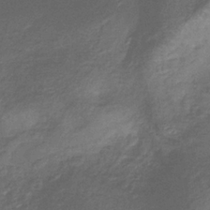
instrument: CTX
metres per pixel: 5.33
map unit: eHb
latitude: -32.5763
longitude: 73.4454
